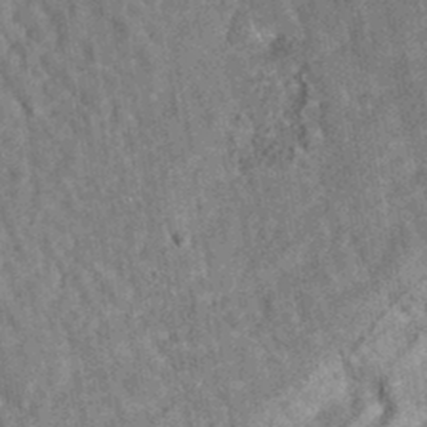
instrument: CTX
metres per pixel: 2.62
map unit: eAb
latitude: 34.3656
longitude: 110.7274
